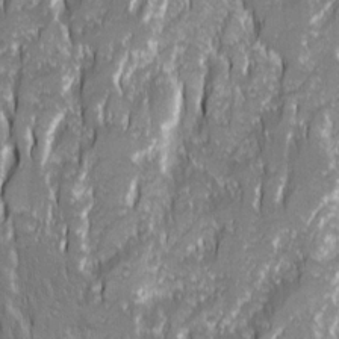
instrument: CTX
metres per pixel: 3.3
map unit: Ave
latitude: 14.8380
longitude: -134.1955
